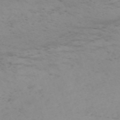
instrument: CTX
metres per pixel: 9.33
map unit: Nve
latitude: -59.6721
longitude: 56.2172
